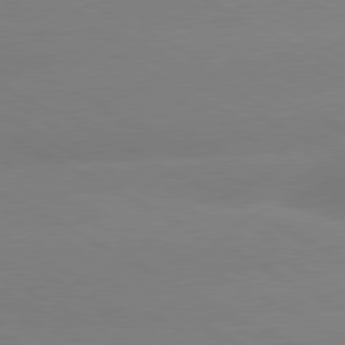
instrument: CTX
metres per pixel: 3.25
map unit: lApd
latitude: 80.5546
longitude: -147.7072
